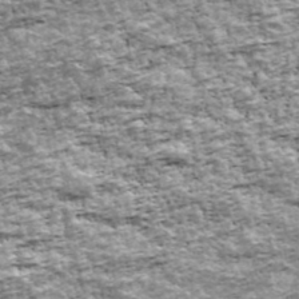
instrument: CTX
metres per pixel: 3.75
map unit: Ave
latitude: 42.3467
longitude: -111.8395
